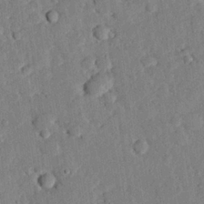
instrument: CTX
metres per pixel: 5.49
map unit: eHh
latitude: 25.9150
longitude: -81.4426
